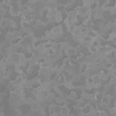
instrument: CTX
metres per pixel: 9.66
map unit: HNhu
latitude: 3.2159
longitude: -3.6883
